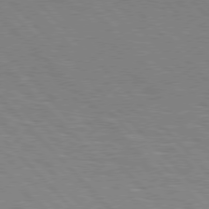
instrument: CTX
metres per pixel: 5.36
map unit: Hpe
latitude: 76.7624
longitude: -126.6491
